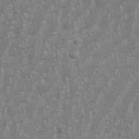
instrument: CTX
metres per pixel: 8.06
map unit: eHh
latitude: 34.6679
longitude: -132.3467
